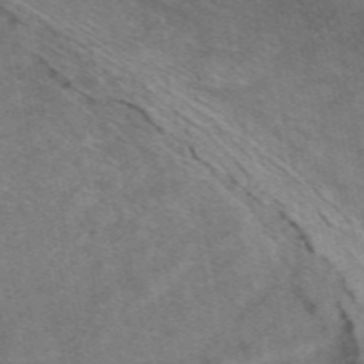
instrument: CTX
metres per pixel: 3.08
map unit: eAb
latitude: 49.5182
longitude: 121.1242
